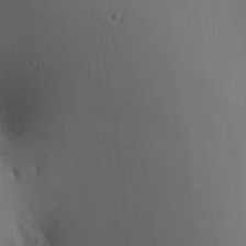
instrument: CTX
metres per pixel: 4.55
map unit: HNhu
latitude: 13.2159
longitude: 11.8611
